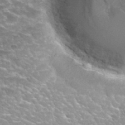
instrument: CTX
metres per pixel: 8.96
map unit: Hto
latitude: 32.8191
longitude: -48.9703
